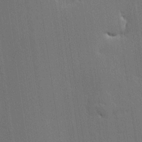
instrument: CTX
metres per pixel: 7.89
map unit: lHvf
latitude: 19.8016
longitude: 141.7855
